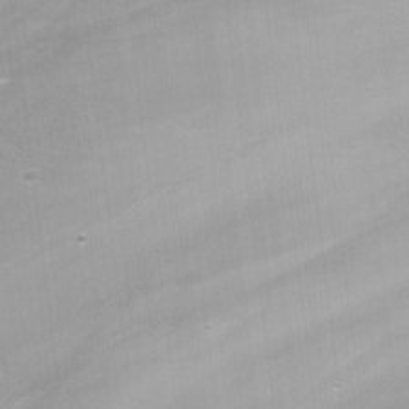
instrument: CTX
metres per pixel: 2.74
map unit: Nhu
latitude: -7.1998
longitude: -51.3481
